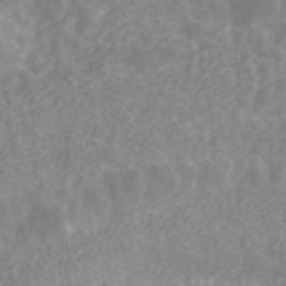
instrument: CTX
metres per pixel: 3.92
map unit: ANa
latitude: 43.5371
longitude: 26.0283
